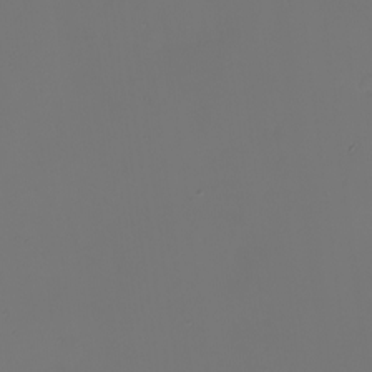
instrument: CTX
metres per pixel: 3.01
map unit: eHh
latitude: -4.8786
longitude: -87.3670
